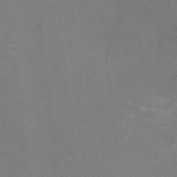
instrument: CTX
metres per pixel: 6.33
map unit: HNhu
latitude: -1.8045
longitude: -2.0822
